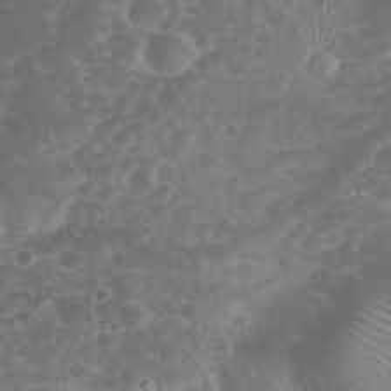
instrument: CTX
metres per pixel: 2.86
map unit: eHh
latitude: 32.5168
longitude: -62.1389
